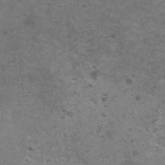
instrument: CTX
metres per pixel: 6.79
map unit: HNhu
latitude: 1.2159
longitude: 2.9919
